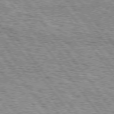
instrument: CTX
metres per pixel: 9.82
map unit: Hpe
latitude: 74.9514
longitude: -156.7057
